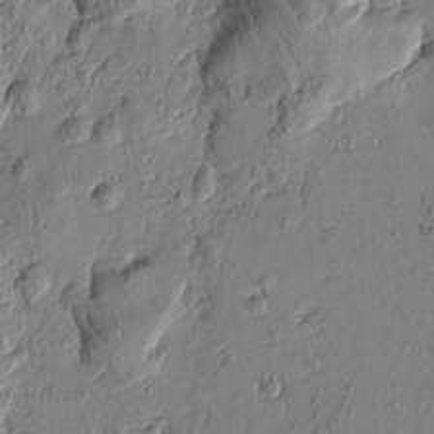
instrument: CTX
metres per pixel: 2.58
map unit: Htu
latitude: -1.1054
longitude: -176.4412
